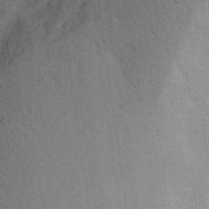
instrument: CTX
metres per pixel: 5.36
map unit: Aa
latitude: 29.8772
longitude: -145.4048
